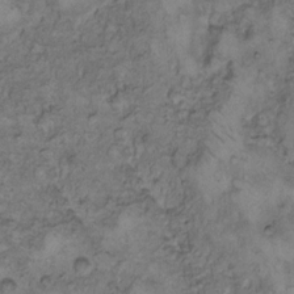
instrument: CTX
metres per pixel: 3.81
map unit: Hto
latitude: 8.6869
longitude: -59.9528
